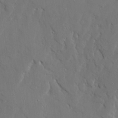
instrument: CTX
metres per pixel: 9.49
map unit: Ave
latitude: 22.9136
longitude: -129.6316
